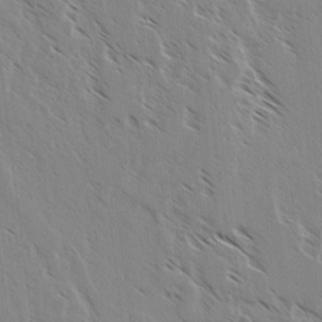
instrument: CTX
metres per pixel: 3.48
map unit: lAvf
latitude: 4.0255
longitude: -105.1970
